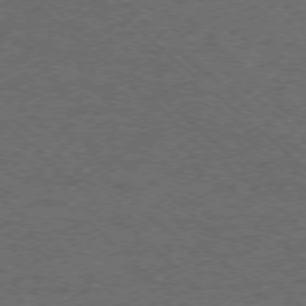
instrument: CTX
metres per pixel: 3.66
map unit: Ap
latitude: -75.8801
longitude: -79.4994
